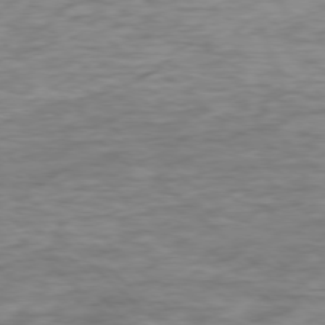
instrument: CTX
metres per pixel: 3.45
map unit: Ap
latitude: -77.3699
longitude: -93.8961
